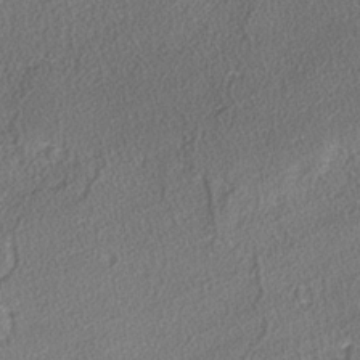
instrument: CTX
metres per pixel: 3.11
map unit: lAvf
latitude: -3.4265
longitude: -108.5167
